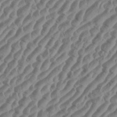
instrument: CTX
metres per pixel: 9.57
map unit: eHh
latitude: 36.4979
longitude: -135.3670
